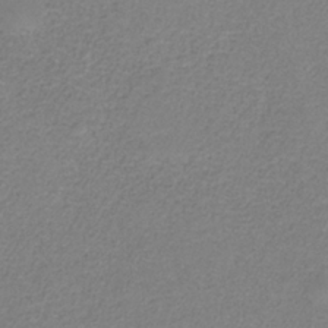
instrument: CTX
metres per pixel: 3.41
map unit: HNb
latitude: -34.0472
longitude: 53.7477
